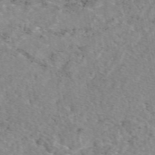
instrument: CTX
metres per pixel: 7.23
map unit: eAb
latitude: 49.0647
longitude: 111.2376
